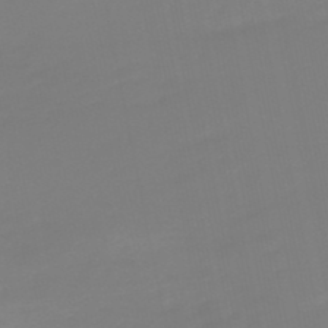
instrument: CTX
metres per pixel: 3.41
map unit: lHb
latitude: -49.5022
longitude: 79.7666
